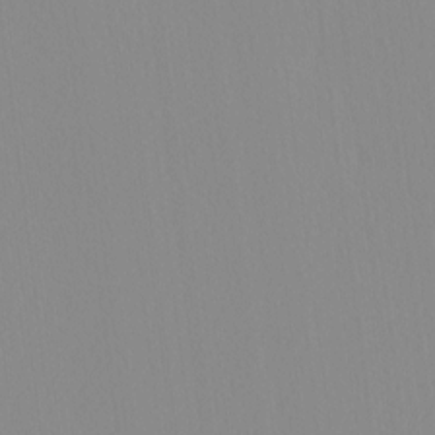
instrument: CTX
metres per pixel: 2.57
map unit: HNhu
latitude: -4.8975
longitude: 14.6141
